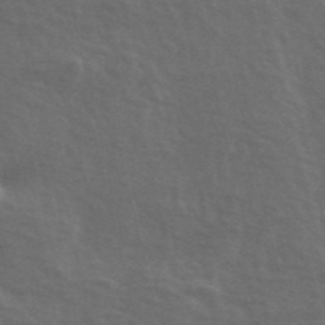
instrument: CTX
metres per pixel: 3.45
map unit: ANa
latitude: 43.1781
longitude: 46.9730
